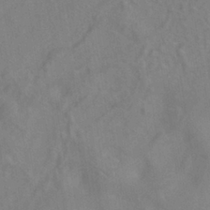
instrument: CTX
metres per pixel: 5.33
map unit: ANa
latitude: -38.6708
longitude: 95.5399
